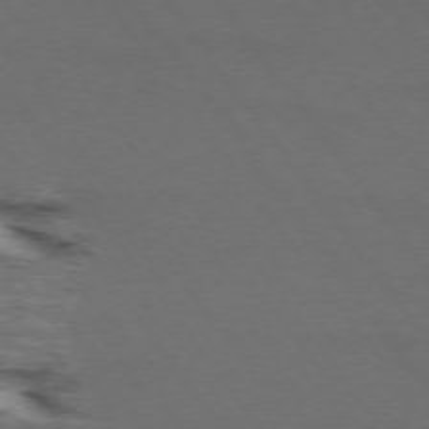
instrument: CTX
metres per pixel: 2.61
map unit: lApd
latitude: 73.9151
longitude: -72.5924
